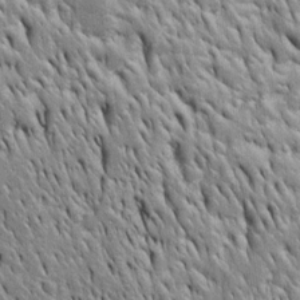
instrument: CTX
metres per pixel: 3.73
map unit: Htu
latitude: -4.8408
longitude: 150.8408
